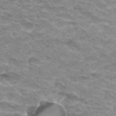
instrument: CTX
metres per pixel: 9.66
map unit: Hto
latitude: 33.6316
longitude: -46.4790
